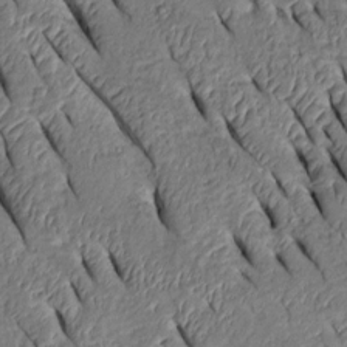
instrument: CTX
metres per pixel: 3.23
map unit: Htu
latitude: 0.8947
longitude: 149.3321
